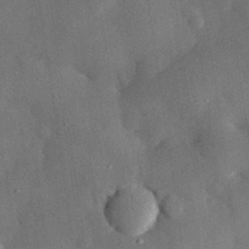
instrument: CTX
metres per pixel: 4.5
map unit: eHh
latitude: 30.6113
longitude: -80.4979
